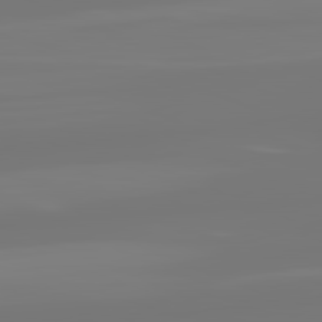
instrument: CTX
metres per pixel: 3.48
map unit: lApd
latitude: 81.8205
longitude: -176.3089
